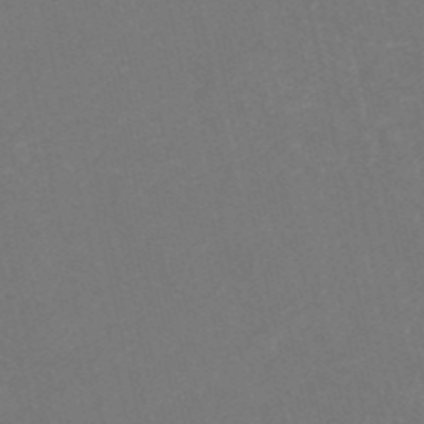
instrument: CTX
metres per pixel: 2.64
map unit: HNb
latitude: -52.5951
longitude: -48.8569
